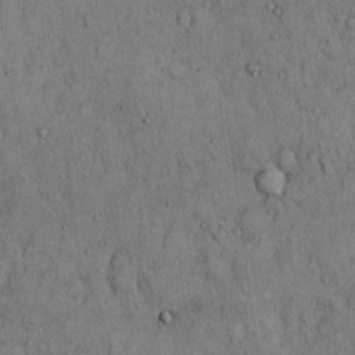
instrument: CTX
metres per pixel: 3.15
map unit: Hto
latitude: 12.4223
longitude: -59.9339
